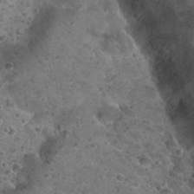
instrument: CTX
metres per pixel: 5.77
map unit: Nhu
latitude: 29.5560
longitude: -49.6694
